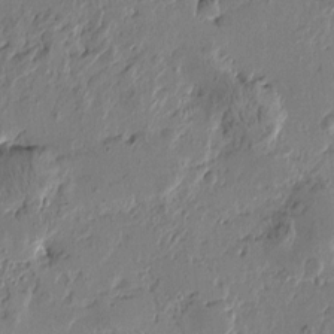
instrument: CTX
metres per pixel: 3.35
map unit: Htu
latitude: -2.2739
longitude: -178.1767
